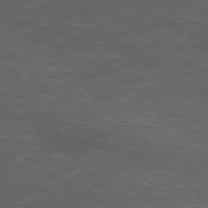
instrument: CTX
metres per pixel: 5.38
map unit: Ap
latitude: -76.3117
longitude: -68.4034
